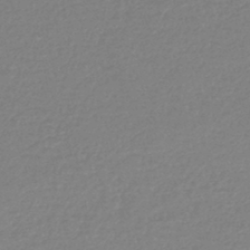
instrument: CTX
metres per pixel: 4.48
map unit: lHb
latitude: -42.4251
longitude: 75.1809
